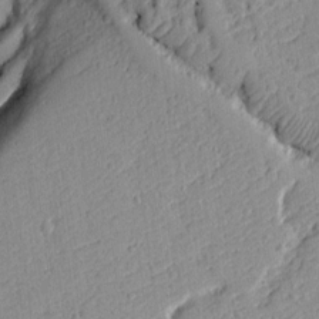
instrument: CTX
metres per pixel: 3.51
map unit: Ht
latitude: 10.0444
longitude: -77.8016
